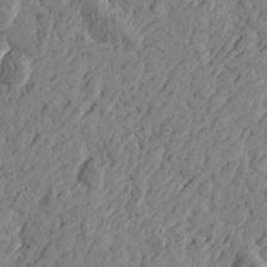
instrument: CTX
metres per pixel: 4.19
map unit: Htu
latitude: -1.9556
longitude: -178.6491
